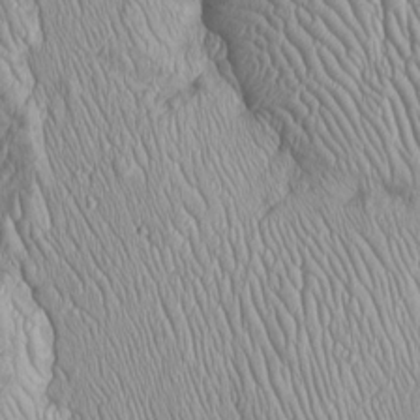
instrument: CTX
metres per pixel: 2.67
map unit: Htu
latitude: -5.8044
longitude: 156.0283
